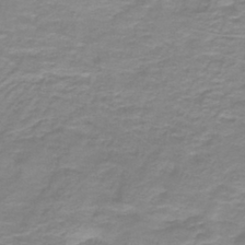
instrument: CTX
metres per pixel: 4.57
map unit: lHb
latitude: -41.2943
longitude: 56.3495
